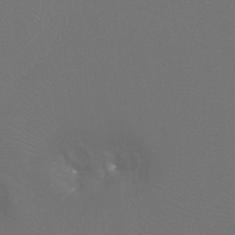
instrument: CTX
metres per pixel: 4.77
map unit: Htu
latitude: -7.5021
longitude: -32.9136
